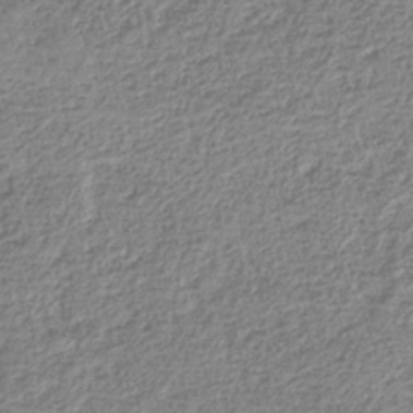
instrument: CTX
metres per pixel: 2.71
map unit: HNhu
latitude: -36.5007
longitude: 32.6519
